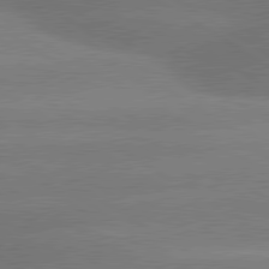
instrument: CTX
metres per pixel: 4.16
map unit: lApd
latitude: 80.3845
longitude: -148.7813
